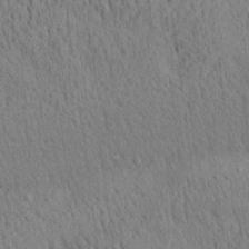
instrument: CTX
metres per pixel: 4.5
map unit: lAa
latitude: 21.5182
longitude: -138.8569
